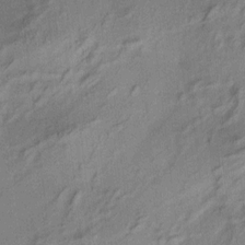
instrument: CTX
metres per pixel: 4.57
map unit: HNhu
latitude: 7.3482
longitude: 15.3321
